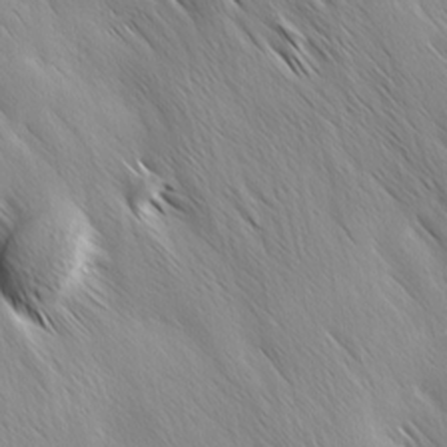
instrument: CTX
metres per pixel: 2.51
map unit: Ave
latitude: -0.9731
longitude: -112.8002
